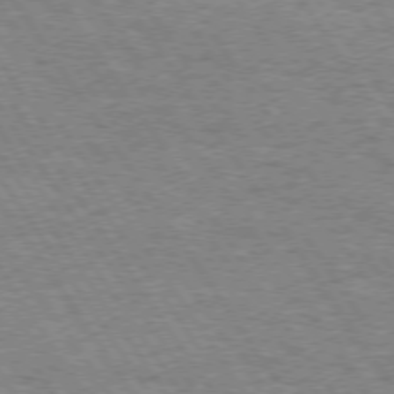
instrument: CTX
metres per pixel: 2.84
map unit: Hpe
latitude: 73.6694
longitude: -130.9136
